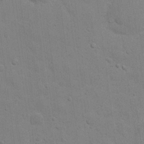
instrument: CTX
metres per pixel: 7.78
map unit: eHh
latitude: 21.3293
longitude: -62.4034
